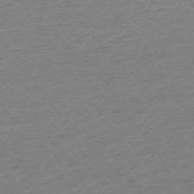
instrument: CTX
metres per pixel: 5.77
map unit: Ap
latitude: -74.1984
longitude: -81.1214
